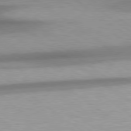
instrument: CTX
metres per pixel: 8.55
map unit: Hpe
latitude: 79.0459
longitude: -134.5734
